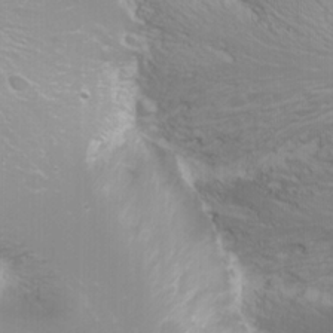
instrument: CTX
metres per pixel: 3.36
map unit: Nhu
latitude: -11.2376
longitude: -65.4615
